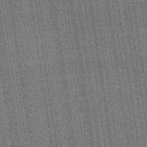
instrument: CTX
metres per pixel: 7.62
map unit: lHb
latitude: -35.0486
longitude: 63.1242
